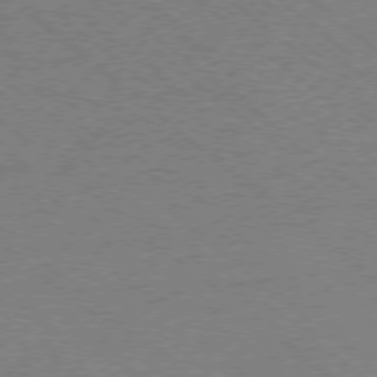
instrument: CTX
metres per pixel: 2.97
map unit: Ap
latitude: -78.0850
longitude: -83.6693
